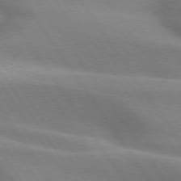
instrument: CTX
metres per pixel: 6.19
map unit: lApd
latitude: 74.8191
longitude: -63.5938
